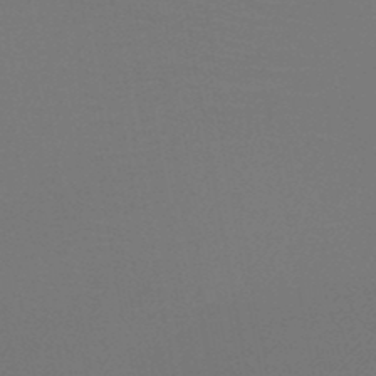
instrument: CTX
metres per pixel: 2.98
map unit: HNb
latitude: -47.3887
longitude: -42.7435
